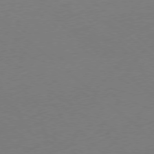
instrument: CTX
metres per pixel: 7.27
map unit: Ap
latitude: -78.7841
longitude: -57.1970
